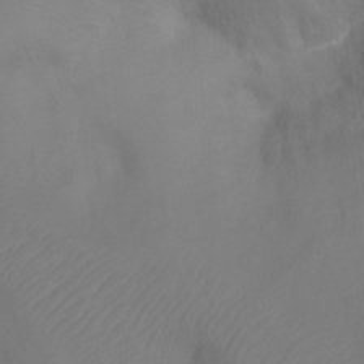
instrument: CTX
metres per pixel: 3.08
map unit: Ht
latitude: -3.9367
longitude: -28.0822
